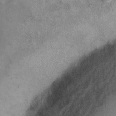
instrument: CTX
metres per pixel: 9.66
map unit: Hto
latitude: 10.2901
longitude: -61.9339
